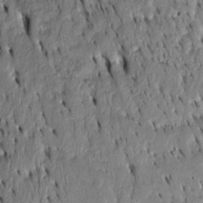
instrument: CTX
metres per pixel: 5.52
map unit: Htu
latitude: -3.3509
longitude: 151.1809
